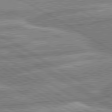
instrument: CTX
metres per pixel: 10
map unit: lApd
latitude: 80.5546
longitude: -170.5546
